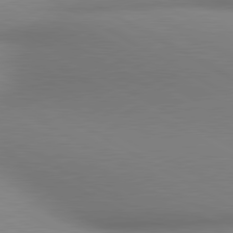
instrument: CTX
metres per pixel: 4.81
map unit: lApd
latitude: 80.5735
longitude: 135.6911
